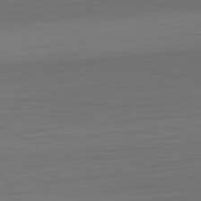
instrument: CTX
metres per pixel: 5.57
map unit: Hpe
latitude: 78.4034
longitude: -168.1956
